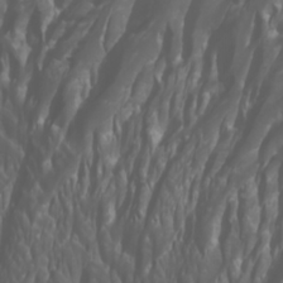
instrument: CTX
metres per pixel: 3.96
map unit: Htu
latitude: -0.8408
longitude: -76.6679
